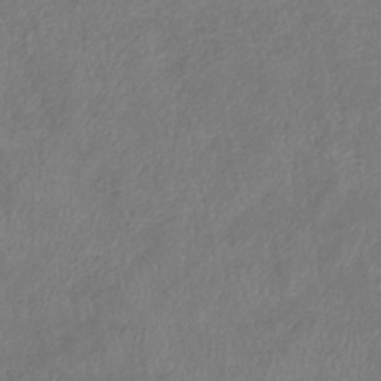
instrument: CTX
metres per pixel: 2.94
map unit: eHb
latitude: -38.8975
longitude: 75.7478
